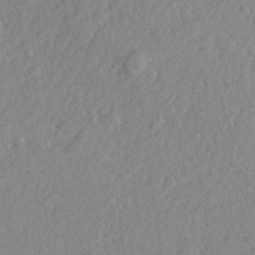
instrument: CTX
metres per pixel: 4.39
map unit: lHvf
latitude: 23.2726
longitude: 144.4440
